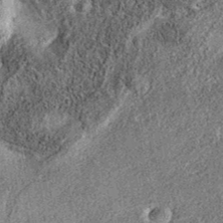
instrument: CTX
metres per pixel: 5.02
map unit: eAb
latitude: 36.2900
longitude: 107.0297
